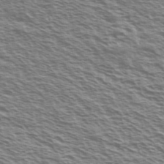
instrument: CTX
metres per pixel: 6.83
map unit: Ave
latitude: 38.4034
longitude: -110.3845
